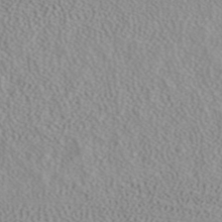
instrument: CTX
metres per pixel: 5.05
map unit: ANa
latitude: 40.4223
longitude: 23.7856
